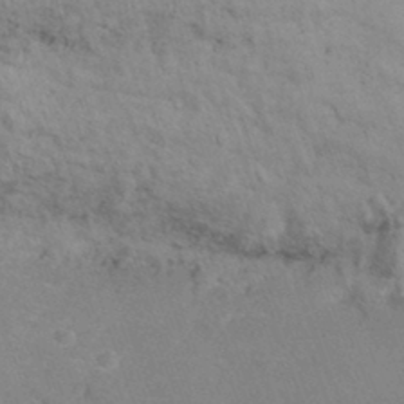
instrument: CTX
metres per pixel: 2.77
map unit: Ht
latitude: 1.7260
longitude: -33.4426
